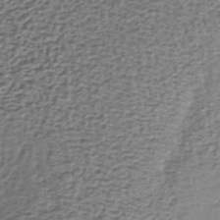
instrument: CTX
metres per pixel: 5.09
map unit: lHb
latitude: -35.9745
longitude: 60.1984
